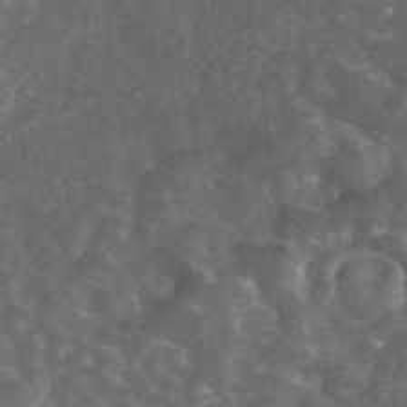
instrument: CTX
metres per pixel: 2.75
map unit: eAb
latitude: 45.2726
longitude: 123.0865
